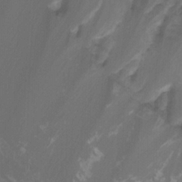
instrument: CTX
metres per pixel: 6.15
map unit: Htu
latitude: -11.2943
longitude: -73.8016
